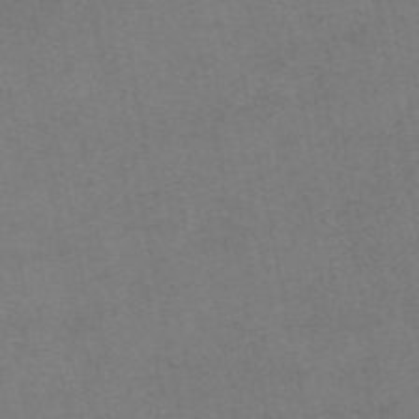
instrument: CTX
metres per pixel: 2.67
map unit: eAb
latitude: 47.9528
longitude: 104.1417
